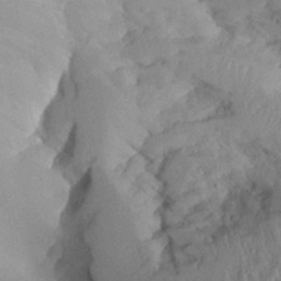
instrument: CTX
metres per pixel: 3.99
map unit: Aa
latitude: 26.4979
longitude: -129.7449
